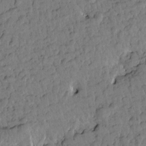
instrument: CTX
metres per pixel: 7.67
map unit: Htu
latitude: 1.2726
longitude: 176.8408
